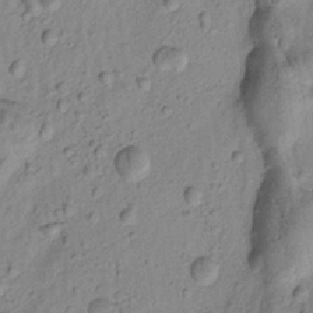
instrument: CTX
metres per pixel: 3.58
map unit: Htu
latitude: -1.3510
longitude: 173.6344
